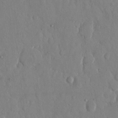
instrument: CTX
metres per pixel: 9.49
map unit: eHh
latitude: 13.0459
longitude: -69.6505
